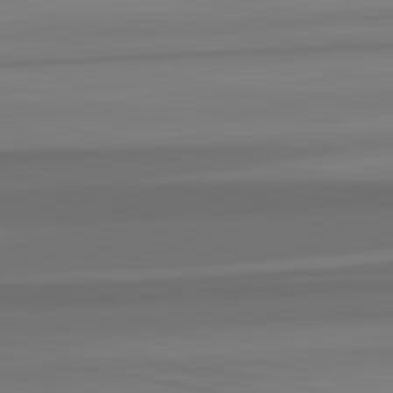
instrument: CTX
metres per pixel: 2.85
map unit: lApd
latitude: 82.9135
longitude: 164.0472
